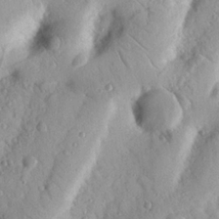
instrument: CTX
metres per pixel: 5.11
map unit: Nhu
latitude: 19.4804
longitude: -77.4048
